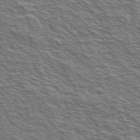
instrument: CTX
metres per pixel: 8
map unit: Ave
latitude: 38.1956
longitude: -109.7260
